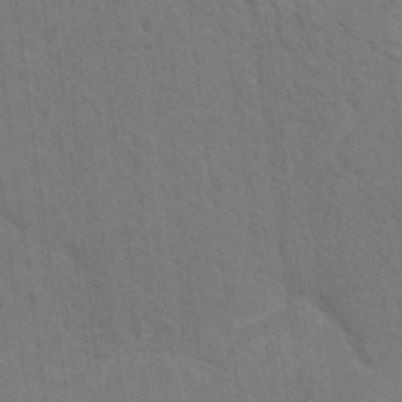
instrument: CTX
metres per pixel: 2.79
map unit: Nhu
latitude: 17.2159
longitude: -34.0822
